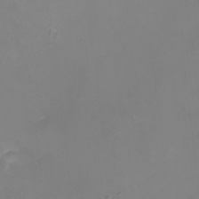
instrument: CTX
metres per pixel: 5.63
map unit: Nhu
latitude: -9.0675
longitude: -81.4048
